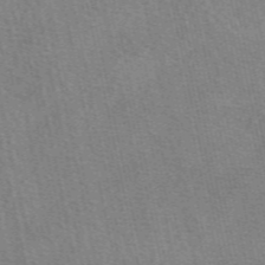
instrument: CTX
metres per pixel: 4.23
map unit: eAb
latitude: 50.5545
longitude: 111.8611
